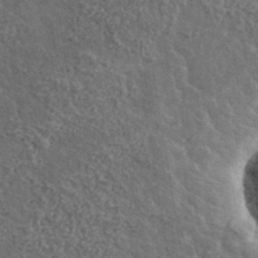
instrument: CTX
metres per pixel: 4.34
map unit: lHvf
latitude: 37.7828
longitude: -90.7435
